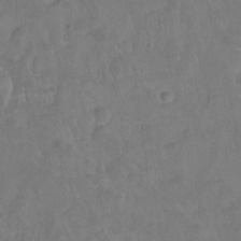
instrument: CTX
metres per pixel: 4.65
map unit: Hto
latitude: -7.1620
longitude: -44.6679
